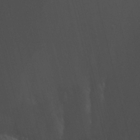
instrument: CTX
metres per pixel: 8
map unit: Aa
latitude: 25.9906
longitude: -136.7247
